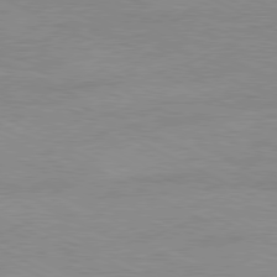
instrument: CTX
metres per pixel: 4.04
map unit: Ap
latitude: -81.1053
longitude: -85.8772
